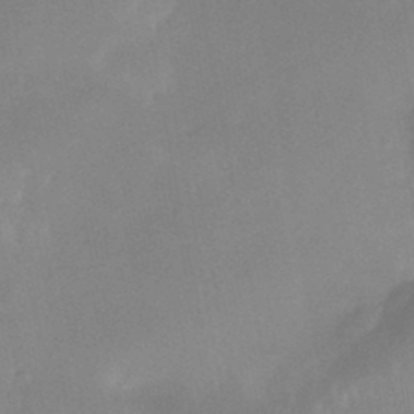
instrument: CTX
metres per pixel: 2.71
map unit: Nhe
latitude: -37.2942
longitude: -118.2900
